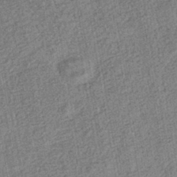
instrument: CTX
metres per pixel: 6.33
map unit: HNhu
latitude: -43.0297
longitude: 98.7274
